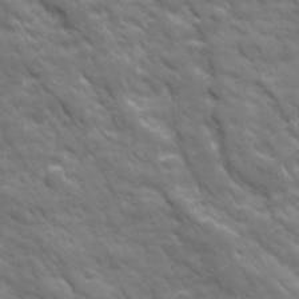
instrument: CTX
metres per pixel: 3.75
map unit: Ave
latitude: 19.0647
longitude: -133.8772
